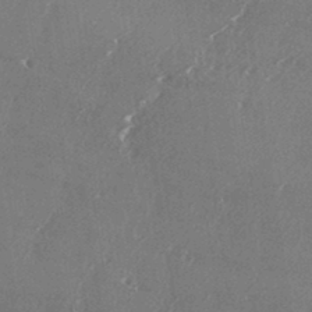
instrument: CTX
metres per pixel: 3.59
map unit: eHh
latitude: 34.4601
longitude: -132.6868
